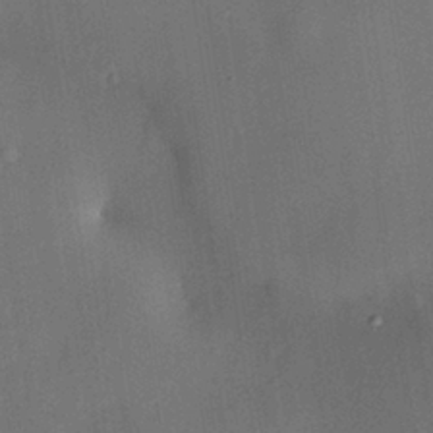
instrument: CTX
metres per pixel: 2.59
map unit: HNhu
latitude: 13.1592
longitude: 11.0109
